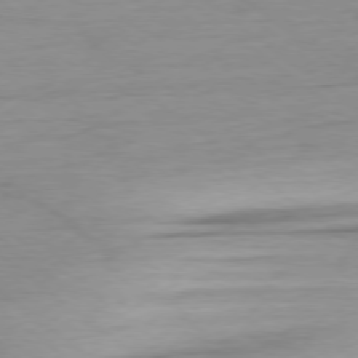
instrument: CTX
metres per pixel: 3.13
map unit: Ap
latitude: -78.5195
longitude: -77.7260
